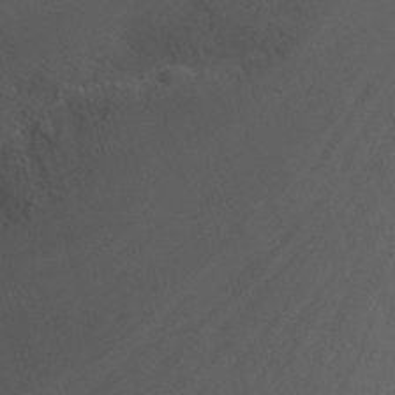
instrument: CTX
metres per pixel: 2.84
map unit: Nhu
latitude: -13.7289
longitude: -70.9891
